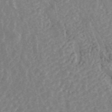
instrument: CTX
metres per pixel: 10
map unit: ANa
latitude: 44.8569
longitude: 25.0108
